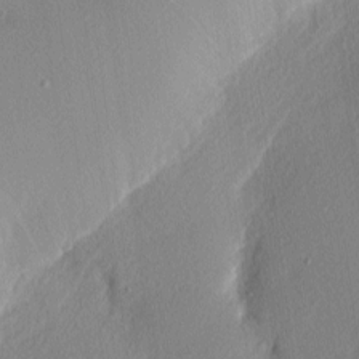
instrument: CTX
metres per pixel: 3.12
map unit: Nhu
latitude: 2.6679
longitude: -76.1766
